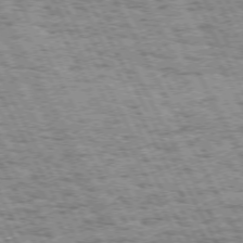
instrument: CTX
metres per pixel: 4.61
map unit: Hpe
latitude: 72.0633
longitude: -125.0269
